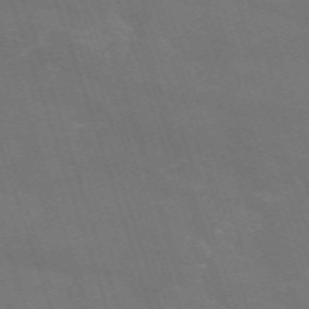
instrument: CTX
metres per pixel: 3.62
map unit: HNb
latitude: -54.3306
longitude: -36.9892
